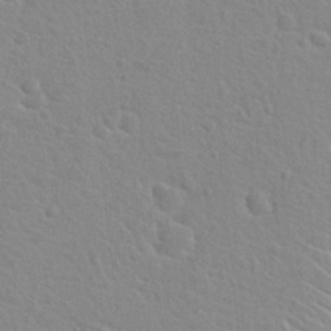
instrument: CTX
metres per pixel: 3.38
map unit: Hto
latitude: 21.4805
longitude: -47.4427
